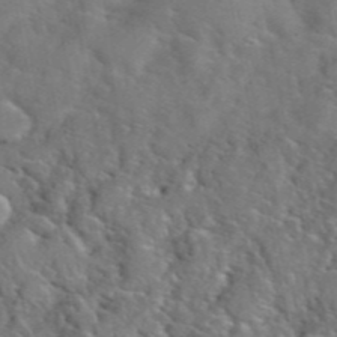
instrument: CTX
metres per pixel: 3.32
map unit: eHh
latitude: 40.9513
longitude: -57.1970
